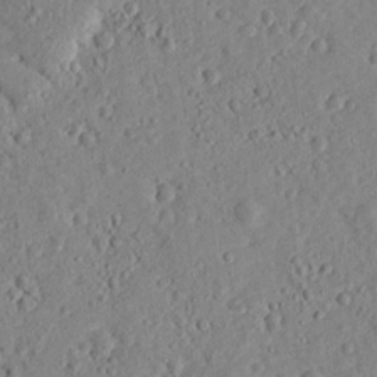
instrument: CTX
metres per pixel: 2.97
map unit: lHvf
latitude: 14.7247
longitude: 179.2187
